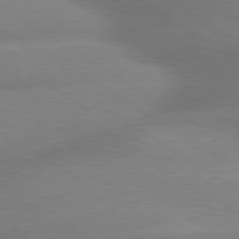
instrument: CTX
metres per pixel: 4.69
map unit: lApd
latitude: 80.1011
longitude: -162.1200
